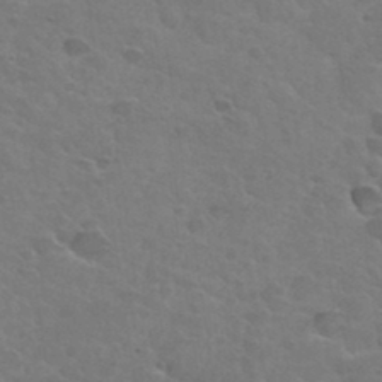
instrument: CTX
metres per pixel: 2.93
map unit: Hto
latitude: 34.8947
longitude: -50.3656
